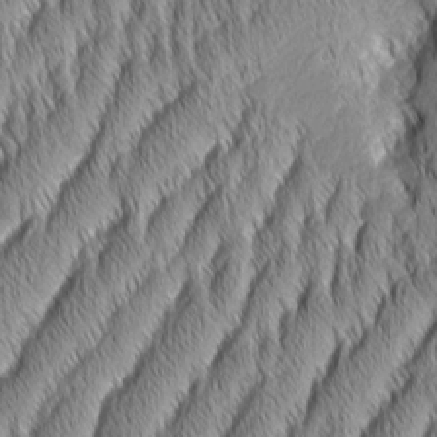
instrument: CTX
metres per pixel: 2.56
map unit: Aa
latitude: 7.3860
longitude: -130.8569
